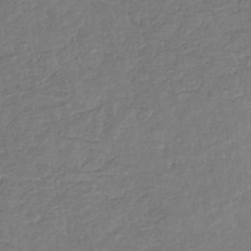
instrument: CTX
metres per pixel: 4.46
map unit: eHb
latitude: -34.6141
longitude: 77.1053
